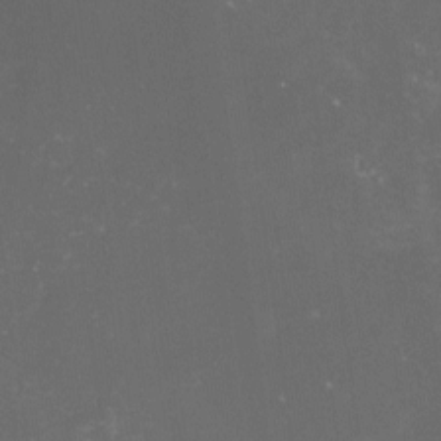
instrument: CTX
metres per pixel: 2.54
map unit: lHvf
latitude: -13.4832
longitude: -101.0836
